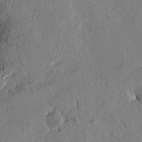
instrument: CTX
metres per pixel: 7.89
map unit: Htu
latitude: -1.6344
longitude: -176.3278
